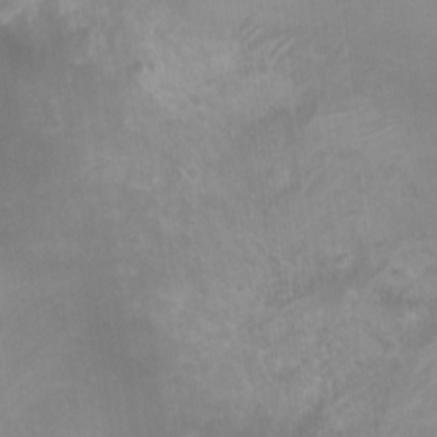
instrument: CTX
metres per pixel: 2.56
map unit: Nhu
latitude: 5.7261
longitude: -17.8583
